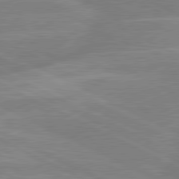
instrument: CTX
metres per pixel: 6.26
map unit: lApd
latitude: 80.7057
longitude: -125.5749
